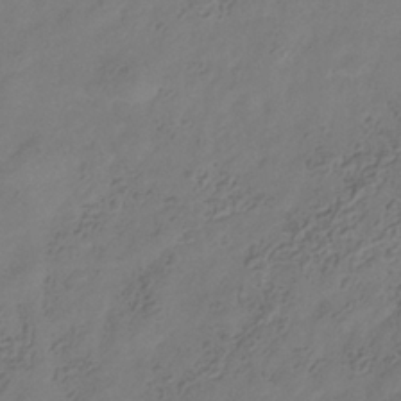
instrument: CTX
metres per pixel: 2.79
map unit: Hve
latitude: -34.8030
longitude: 88.5007
